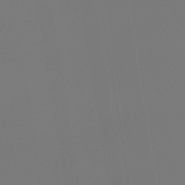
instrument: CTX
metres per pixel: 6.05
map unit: lHb
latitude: -47.0675
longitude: 70.8597
